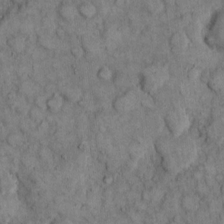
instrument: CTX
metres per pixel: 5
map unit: eHh
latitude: 11.9528
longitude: -64.4034
